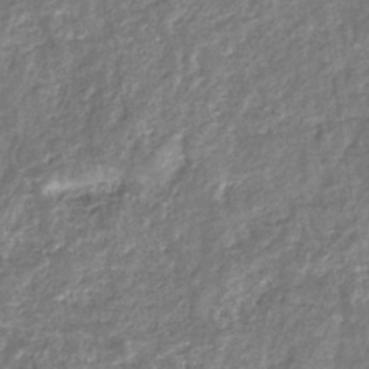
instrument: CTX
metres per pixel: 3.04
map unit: eHb
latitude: -36.0661
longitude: 76.5574
